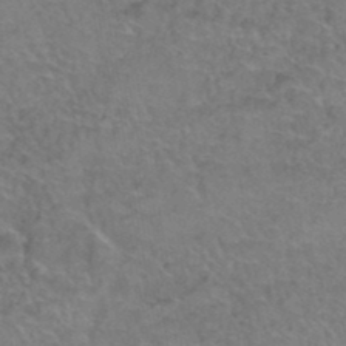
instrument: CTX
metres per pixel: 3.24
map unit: Hto
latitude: 37.1970
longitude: -42.4790
